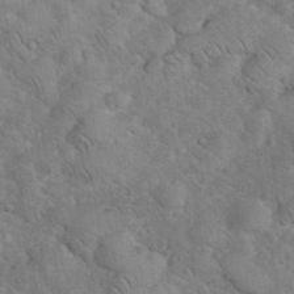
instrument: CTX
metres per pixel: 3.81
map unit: eHh
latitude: 36.2901
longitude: -65.3671
